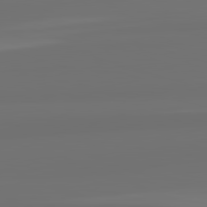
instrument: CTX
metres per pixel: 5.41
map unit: lApd
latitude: 82.6868
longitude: 161.1242
